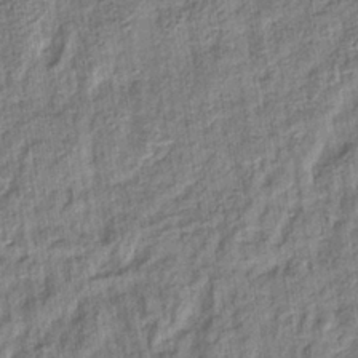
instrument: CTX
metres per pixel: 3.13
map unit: eHb
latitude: -36.1983
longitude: 79.6910
